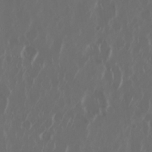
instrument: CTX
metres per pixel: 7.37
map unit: Nhu
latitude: 30.0633
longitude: -60.2144
